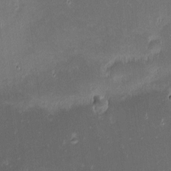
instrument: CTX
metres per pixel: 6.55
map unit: eHh
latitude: -2.5951
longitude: -84.3467
